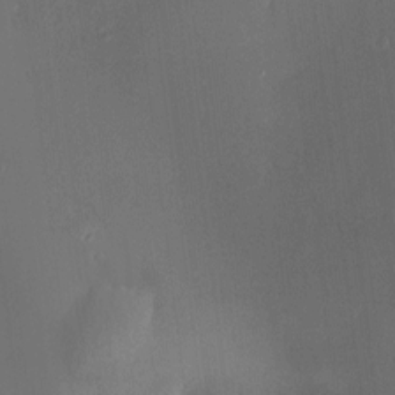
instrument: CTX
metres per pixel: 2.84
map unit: HNhu
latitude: 7.2537
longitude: 8.8786
